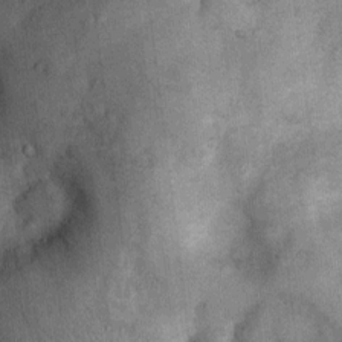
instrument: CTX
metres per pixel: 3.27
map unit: Nhu
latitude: 7.8394
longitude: -22.3467
